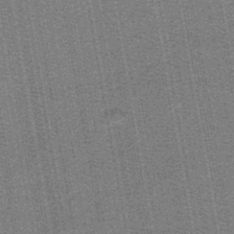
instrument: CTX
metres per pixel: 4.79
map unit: lHb
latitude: -44.8786
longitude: 57.9178
